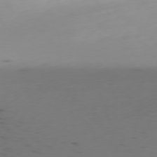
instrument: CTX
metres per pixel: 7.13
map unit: Ap
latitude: -77.8044
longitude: -64.1956
